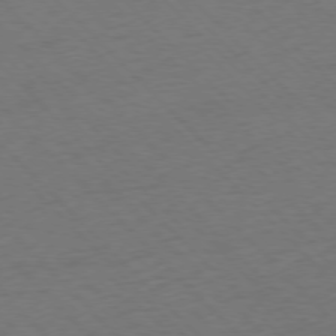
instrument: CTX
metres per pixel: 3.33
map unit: Ap
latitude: -77.0675
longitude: -85.6883
